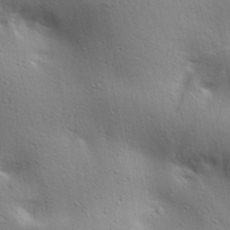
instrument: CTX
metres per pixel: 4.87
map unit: lAa
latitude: 18.2522
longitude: -138.5735
